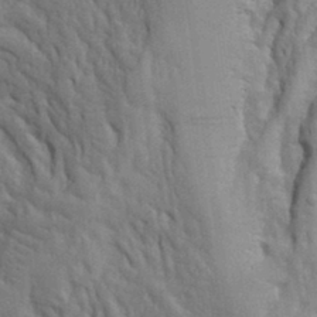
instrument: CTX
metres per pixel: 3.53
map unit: Ht
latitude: 9.0270
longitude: -76.7813
